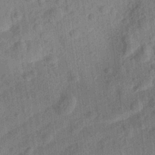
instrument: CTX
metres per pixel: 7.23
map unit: Aa
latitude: 24.8946
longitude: -143.8017
